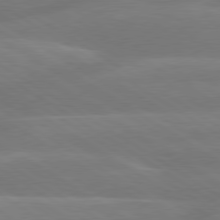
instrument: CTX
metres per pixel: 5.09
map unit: lApd
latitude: 79.7261
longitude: -143.4993
